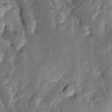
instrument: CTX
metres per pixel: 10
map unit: Htu
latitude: 0.0255
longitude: 149.4833
